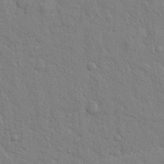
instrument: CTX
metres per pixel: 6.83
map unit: lHvf
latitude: 23.5560
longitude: 142.6896
